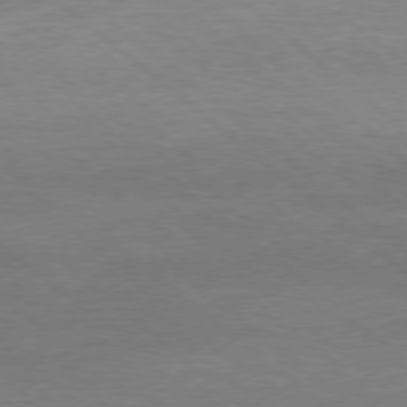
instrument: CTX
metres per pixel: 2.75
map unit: Ap
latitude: -78.4818
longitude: -87.5371
